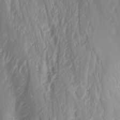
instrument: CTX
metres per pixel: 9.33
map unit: Nhu
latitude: -4.5573
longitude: -87.6505
